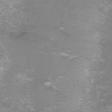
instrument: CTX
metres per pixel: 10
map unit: Nhu
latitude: 2.6301
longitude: -17.4993
